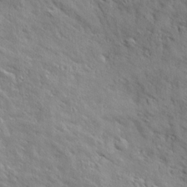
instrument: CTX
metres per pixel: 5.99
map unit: Ave
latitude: 19.4237
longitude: -136.0633
